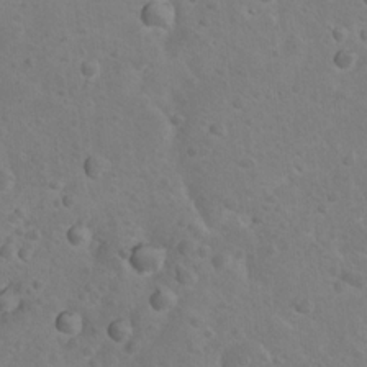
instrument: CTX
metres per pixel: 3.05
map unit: Nhu
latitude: 9.3293
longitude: -23.0458
